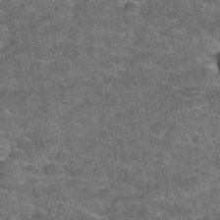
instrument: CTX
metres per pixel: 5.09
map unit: Hto
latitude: 34.7624
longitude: -52.9136
